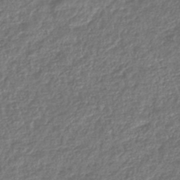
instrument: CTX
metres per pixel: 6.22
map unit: lHb
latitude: -43.9745
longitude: 68.7463
